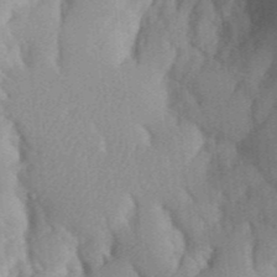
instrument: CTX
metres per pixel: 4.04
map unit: Aa
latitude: 33.0270
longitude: -142.1767
